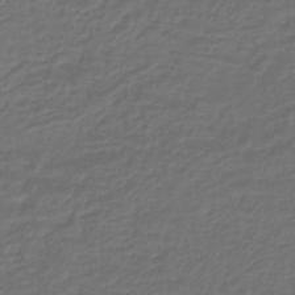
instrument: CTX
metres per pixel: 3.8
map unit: lHb
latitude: -43.5399
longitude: 61.5210
